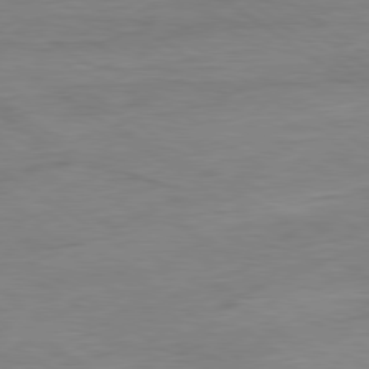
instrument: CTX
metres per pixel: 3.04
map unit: Ap
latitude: -80.4251
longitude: -80.6490
